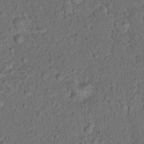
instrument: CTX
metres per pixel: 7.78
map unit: Hto
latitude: 15.2915
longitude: -40.6301
